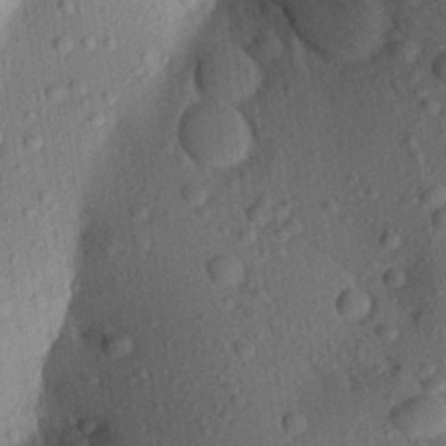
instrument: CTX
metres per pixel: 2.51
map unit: Aa
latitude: 22.5924
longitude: -147.5183
